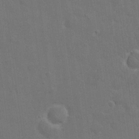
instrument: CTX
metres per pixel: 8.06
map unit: eHh
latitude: 21.9339
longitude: -62.7624
